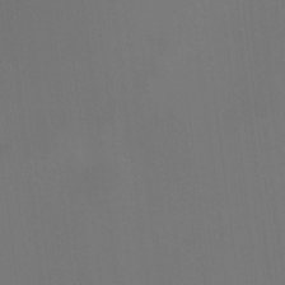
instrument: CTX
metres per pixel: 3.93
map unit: HNhu
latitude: 10.2901
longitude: 11.4832
